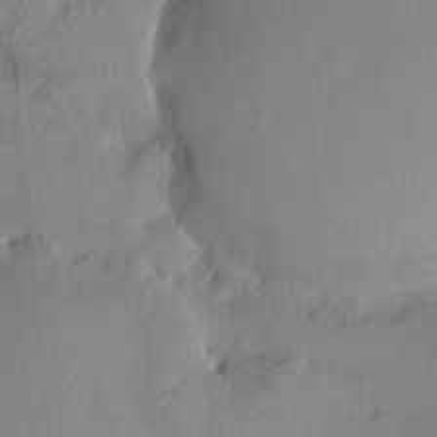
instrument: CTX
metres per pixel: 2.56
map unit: HNhu
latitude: 6.2900
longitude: 0.0661
